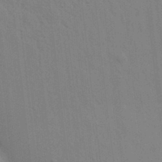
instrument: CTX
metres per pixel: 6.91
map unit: Aa
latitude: 19.5560
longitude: -143.2537
